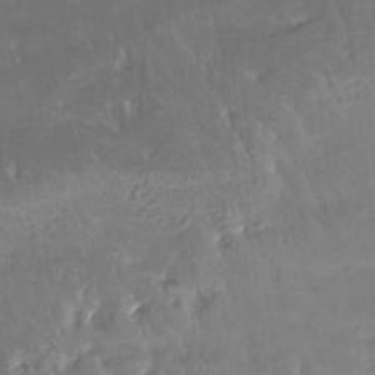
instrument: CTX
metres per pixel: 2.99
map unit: HNhu
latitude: 4.5168
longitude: 14.0661
